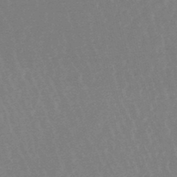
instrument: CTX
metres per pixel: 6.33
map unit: lHb
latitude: -48.6708
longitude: 72.4440
